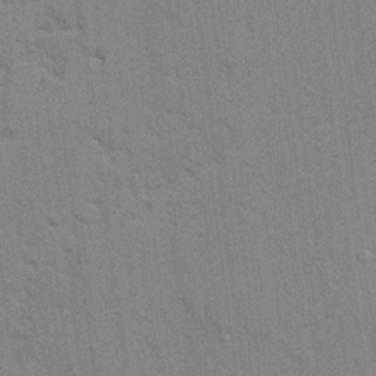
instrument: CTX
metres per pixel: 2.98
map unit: Ave
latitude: 23.6883
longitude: -130.2712
